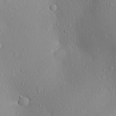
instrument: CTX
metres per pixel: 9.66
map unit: Aa
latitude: 25.4237
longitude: -146.4034
